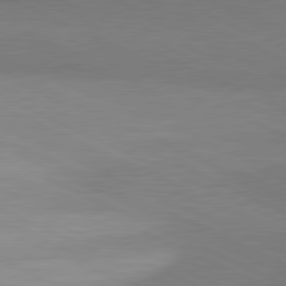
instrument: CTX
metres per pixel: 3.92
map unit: lApd
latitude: 81.3293
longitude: 156.4440
